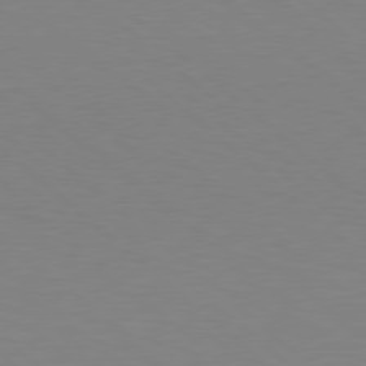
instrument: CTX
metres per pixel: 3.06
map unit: Hpe
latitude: 78.2145
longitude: -161.7638
